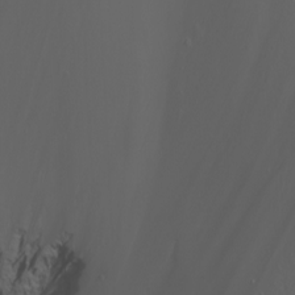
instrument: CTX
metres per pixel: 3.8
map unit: Nhu
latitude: -7.6155
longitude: -81.3104
